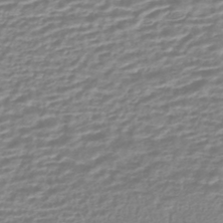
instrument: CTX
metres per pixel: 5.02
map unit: HNhu
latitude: -44.1984
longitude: 99.6533
